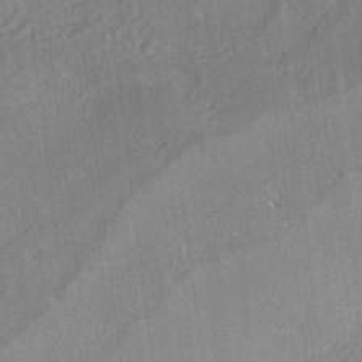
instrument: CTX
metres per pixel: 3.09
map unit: HNhu
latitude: -41.6155
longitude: 94.2361
